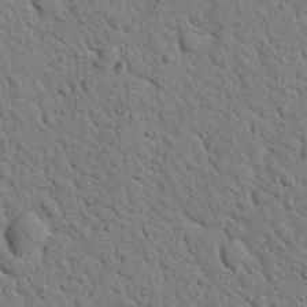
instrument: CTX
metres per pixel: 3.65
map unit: Nhu
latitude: 22.4034
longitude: -76.8380
